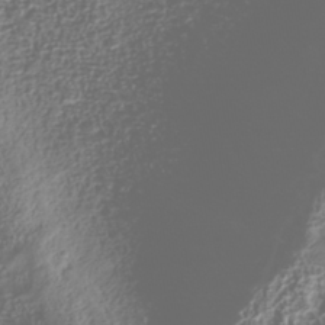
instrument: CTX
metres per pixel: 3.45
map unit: Nhu
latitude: -40.3495
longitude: -86.4601
